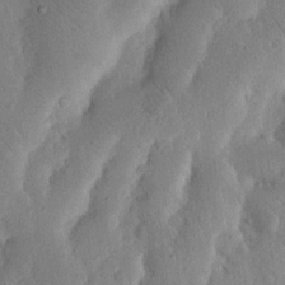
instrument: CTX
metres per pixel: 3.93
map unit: Nhu
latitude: 19.8772
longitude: -75.1403
